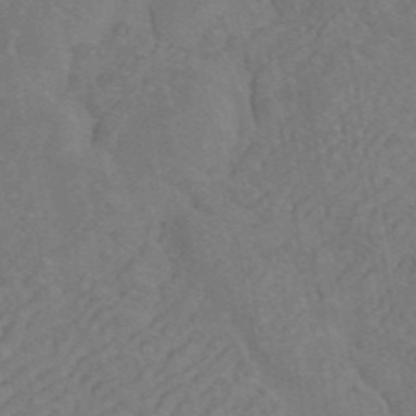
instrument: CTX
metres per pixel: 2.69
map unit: ANa
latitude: 43.1214
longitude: 17.0109
